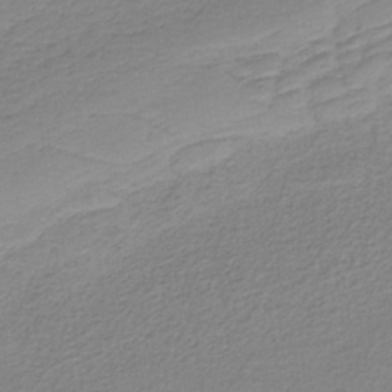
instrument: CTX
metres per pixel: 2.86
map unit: HNb
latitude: -37.6344
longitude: 53.3509
